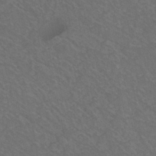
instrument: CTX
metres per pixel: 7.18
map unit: eHh
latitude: -44.1039
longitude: -28.9136
